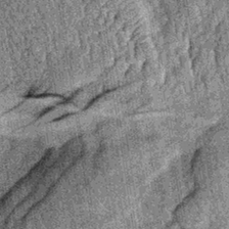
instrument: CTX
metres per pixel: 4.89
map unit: lHb
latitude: -38.4440
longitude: 67.3888
